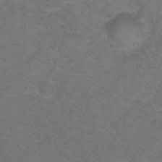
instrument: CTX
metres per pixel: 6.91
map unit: Nhu
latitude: 29.1025
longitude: -50.1577
